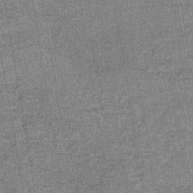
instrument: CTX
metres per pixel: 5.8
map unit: lHb
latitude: -39.2376
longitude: 60.7085
